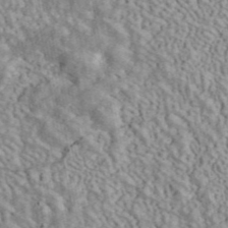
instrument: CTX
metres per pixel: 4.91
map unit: ANa
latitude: 45.2537
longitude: 46.6518
